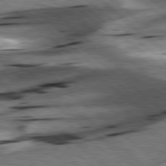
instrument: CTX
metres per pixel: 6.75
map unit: lApd
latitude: 78.7813
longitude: -52.4034
